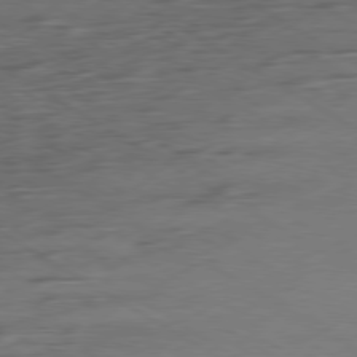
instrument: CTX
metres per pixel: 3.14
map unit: Ap
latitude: -80.0850
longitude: -52.2901
